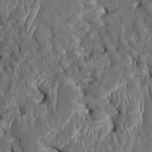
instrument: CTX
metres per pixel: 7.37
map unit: HNhu
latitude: 3.8016
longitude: -7.3293
